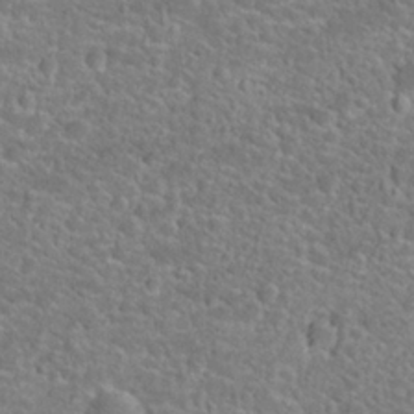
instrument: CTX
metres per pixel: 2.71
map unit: Hto
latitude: 24.6490
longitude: -49.5749
